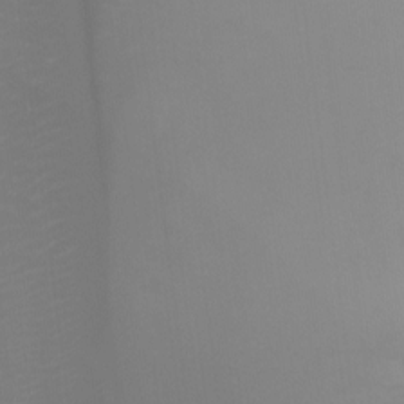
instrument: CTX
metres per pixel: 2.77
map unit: Ht
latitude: -8.1228
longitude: -20.1011
